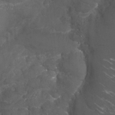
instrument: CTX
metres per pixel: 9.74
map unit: Nhu
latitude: 27.1970
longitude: -60.7813
